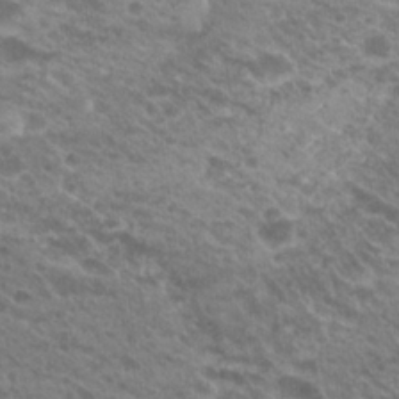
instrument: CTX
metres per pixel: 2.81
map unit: Hto
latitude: 23.3104
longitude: -36.0444
